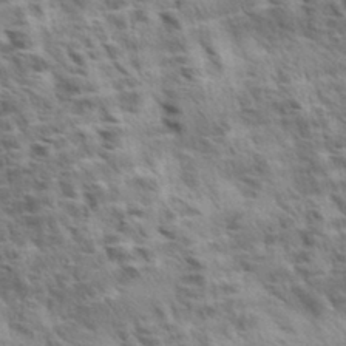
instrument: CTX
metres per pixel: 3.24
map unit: Aa
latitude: 33.1025
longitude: -141.1025
